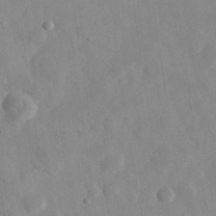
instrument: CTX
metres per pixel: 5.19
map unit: eHh
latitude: 32.9325
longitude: -78.4412
